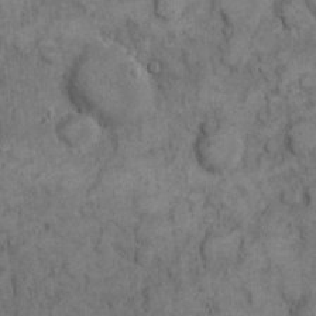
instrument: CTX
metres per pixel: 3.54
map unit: eHh
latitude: 11.8017
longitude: -63.3482
